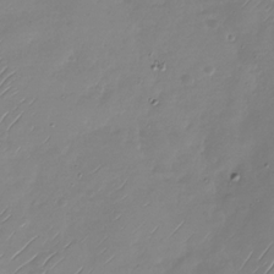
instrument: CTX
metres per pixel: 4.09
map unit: Nhu
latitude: -28.7085
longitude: -58.8947
